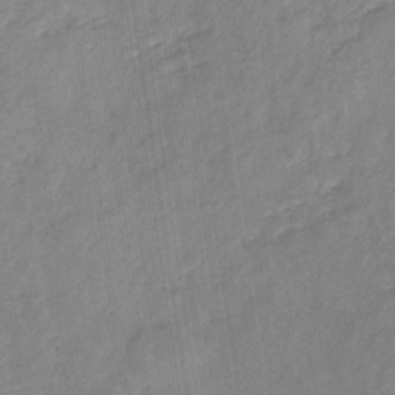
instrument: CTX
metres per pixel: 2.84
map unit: HNb
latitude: -31.1998
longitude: 61.0486
